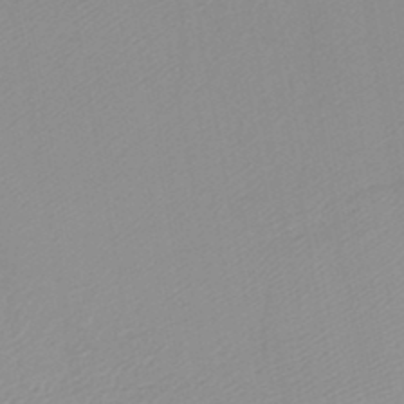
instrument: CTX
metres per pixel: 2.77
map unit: HNb
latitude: -44.9542
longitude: -42.8002
